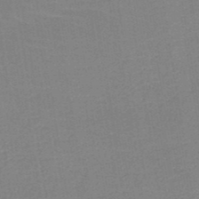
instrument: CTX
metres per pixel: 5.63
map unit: HNb
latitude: -49.8423
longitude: -48.5924
